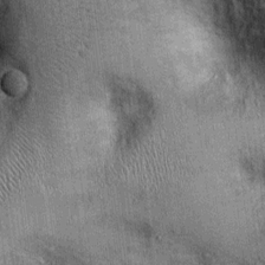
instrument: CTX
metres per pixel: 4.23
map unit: Ht
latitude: -0.4818
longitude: -13.3293
